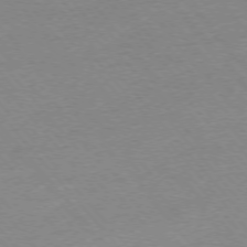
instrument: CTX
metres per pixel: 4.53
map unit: Ap
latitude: -76.2550
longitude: -94.7624
